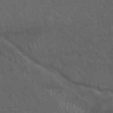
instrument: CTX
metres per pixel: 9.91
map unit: Hto
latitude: 19.4615
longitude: -54.1578
